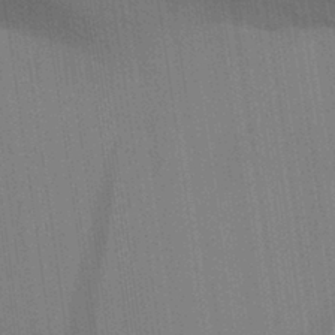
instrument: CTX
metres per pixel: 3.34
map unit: Aa
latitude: 31.9906
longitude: -139.9150
